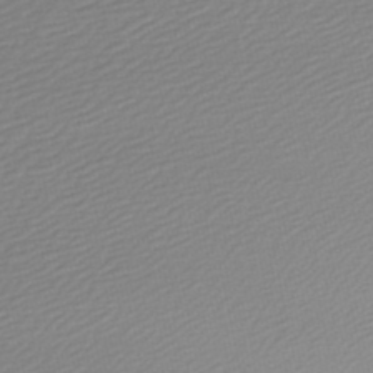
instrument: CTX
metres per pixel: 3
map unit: lHb
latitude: -47.6722
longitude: 60.3873
